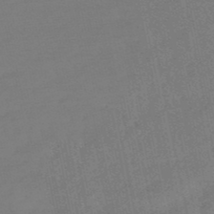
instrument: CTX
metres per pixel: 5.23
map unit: lHb
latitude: -49.8989
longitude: 80.2173
